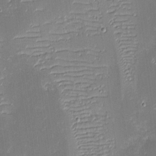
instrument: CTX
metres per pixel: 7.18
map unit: eHh
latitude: -3.1620
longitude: -86.2522
